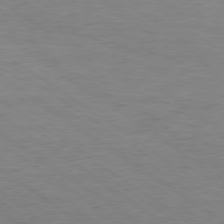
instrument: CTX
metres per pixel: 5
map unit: Hpe
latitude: -79.3887
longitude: 9.6722
